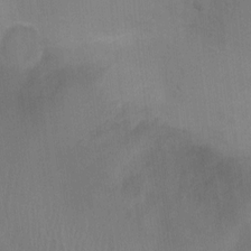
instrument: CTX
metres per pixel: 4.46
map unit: Ht
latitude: -4.6896
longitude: -17.2348
